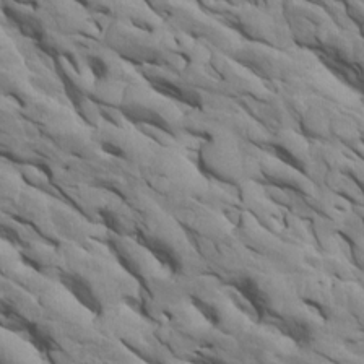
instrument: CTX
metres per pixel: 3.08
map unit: Htu
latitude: 1.2537
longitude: 145.6344
